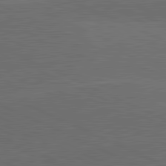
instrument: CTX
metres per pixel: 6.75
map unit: lApd
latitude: 81.6505
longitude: 148.5952
